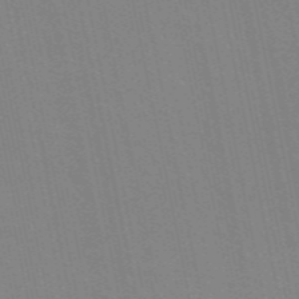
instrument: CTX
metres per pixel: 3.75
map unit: ANa
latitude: 48.9136
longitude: -77.2915
